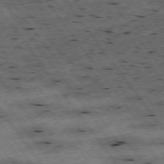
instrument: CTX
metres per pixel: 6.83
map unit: Hpe
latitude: -75.3321
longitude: -22.7435
